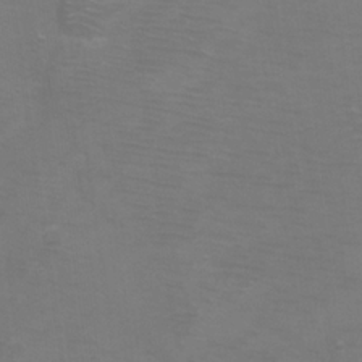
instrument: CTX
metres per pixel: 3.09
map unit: Ht
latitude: 1.4426
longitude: -32.8569
